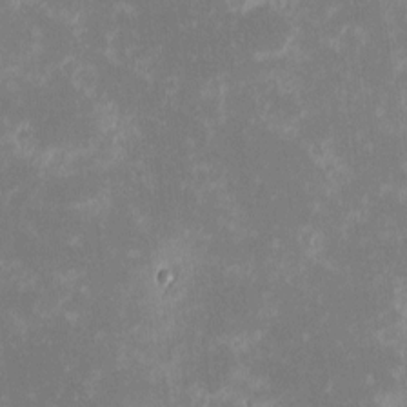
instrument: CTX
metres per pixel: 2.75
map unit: eHh
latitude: -1.3888
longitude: -84.7246
